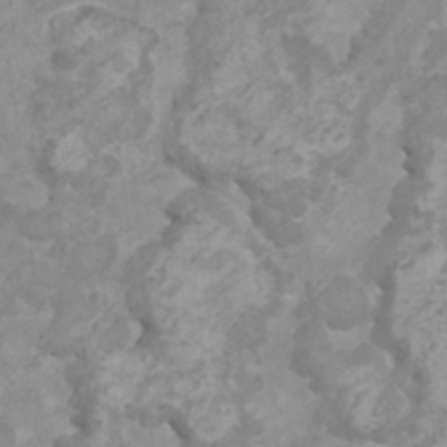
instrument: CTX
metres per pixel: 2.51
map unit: HNhu
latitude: 1.9717
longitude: -1.4237
